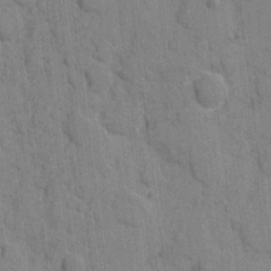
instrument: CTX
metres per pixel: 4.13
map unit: eHh
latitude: 8.6491
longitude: -66.1766
